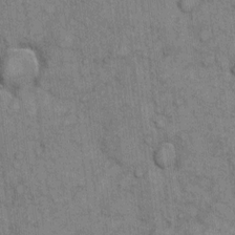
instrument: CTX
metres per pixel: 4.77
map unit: eHh
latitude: 6.9325
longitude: -64.2900
